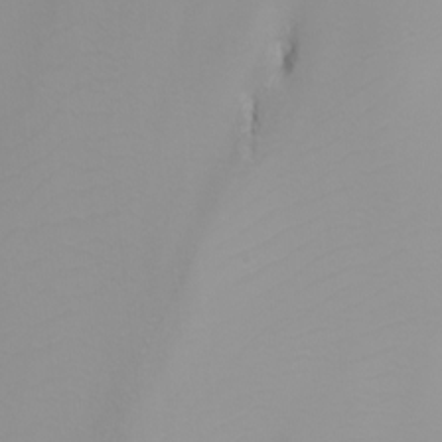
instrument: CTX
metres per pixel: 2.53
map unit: Nhu
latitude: -6.4818
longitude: -85.7261
